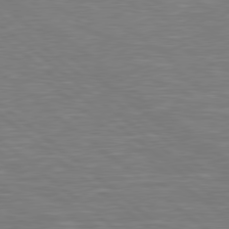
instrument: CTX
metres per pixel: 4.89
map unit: Hpe
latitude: 79.0459
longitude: -125.4993
